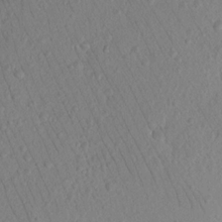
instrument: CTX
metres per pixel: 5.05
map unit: Nhu
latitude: 16.7624
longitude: -75.4804
